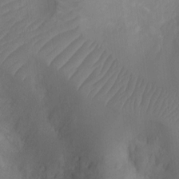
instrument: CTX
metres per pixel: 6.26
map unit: Ht
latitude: -9.8800
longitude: -22.9703
